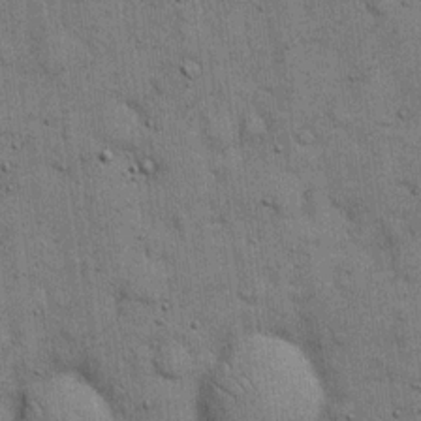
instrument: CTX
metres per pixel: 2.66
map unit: eHh
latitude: 15.8395
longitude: -62.8380
